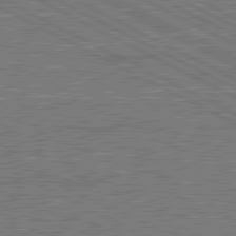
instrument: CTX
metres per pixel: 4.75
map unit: lApd
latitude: 80.8002
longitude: 118.0472
